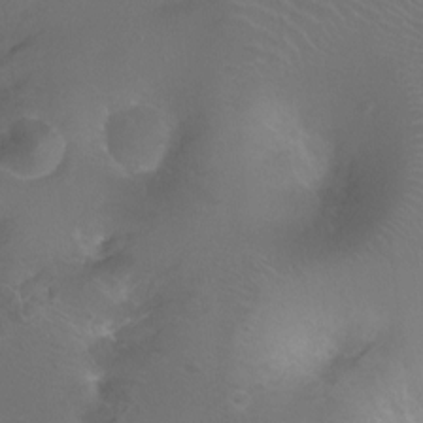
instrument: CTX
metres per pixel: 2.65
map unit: Ht
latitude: -11.4832
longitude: -44.4979
